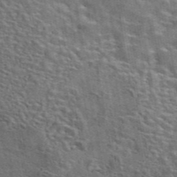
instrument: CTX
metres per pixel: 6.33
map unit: eAb
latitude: 43.9528
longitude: 110.4818
